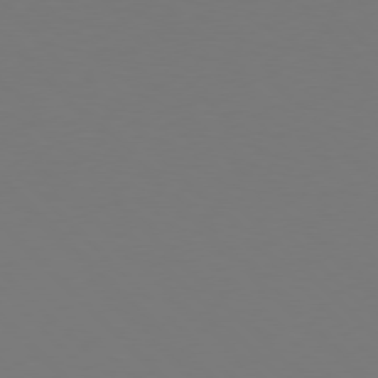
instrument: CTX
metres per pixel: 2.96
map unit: Hpe
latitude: 77.0647
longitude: -167.9528
